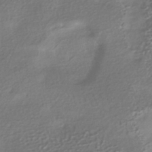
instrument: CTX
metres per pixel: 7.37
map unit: HNhu
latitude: -41.8611
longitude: 94.9541
